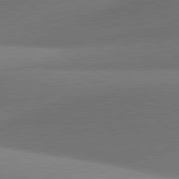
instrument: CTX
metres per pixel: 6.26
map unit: lApd
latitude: 81.2915
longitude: 135.7478
